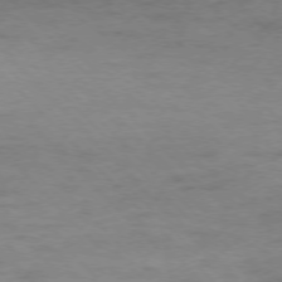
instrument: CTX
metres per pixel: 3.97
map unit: Ap
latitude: -77.1809
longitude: -89.4805
